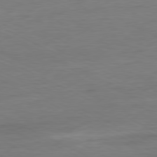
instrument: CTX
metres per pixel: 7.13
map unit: Ap
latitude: -81.1998
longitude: -77.5182
